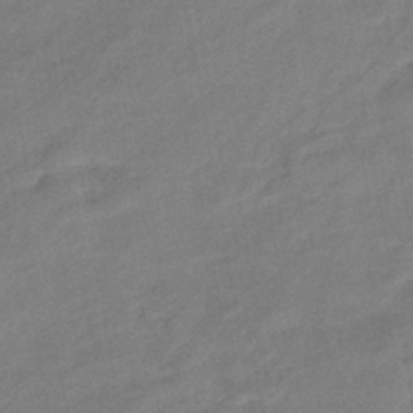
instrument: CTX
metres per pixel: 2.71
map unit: eHb
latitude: -41.9178
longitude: 82.8786
